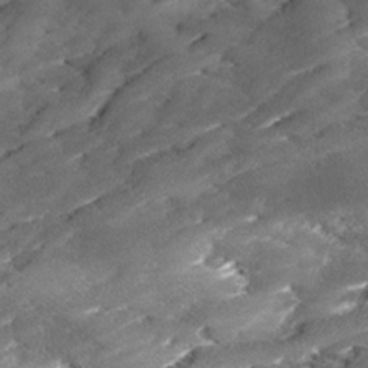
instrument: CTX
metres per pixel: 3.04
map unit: Ave
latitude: 17.5749
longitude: -136.4223
